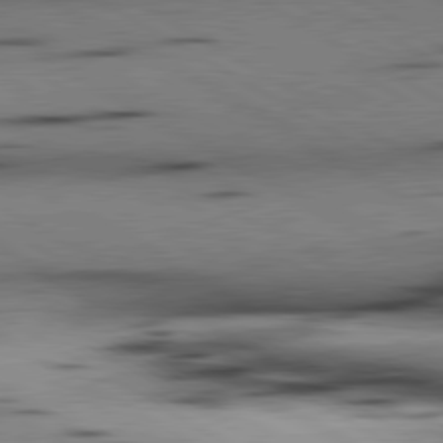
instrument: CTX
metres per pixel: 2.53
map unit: lApd
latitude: 80.5168
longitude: 158.3117
